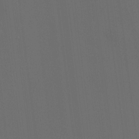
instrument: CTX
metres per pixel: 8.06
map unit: HNhu
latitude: 10.6113
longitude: 10.1228
